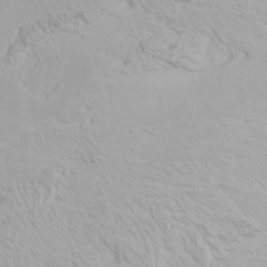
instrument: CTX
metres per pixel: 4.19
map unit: Nhu
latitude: -0.3873
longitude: -76.1577
